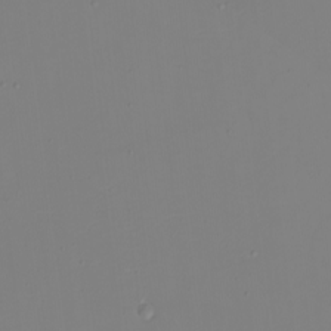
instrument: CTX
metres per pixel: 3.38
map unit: eHh
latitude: -5.1242
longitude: -83.9906
